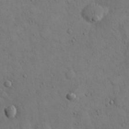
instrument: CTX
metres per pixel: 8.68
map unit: eHh
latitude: 14.4034
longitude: -67.3103
